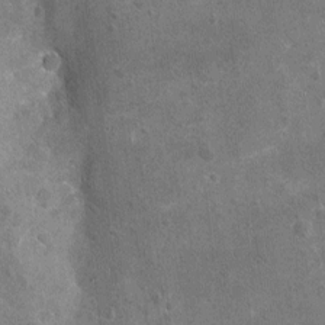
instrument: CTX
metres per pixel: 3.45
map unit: Nhu
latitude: -16.8219
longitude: -56.3278
